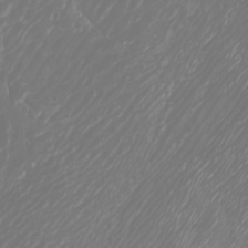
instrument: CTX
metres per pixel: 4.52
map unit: Htu
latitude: -6.4818
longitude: -74.3278
